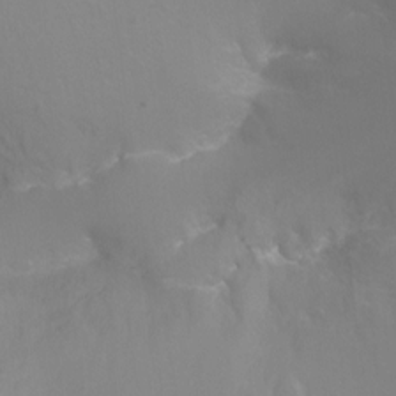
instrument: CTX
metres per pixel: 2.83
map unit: Ht
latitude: -4.2739
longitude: -24.8946
